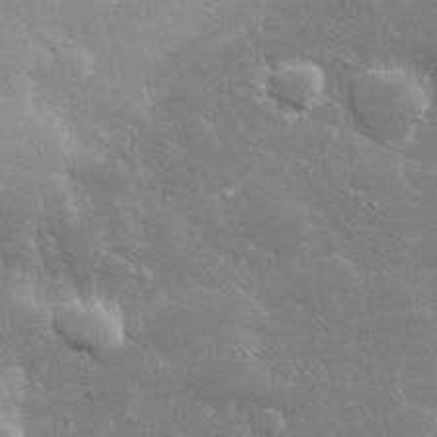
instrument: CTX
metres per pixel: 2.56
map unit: lHvf
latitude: 32.2711
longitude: -93.2159
